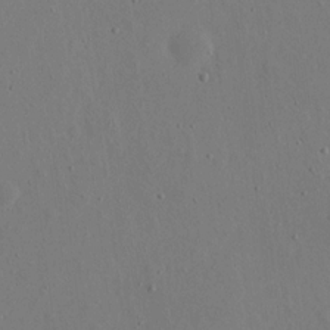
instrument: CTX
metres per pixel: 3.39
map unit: eHh
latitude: 16.6302
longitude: -70.1011
